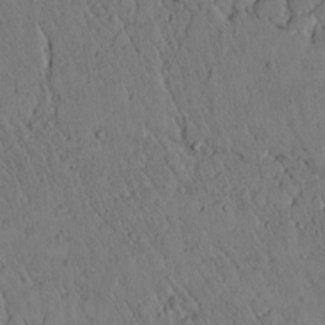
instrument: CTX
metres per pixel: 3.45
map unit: lAvf
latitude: 4.4223
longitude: 159.3887
